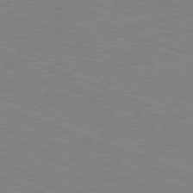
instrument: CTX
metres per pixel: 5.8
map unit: Ap
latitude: -81.2943
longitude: -74.3278
